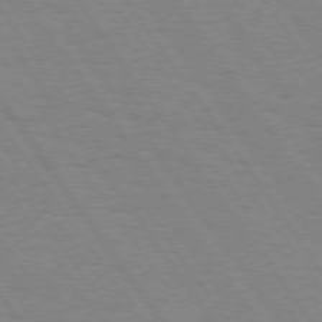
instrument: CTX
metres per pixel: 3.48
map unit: Hpe
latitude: 74.4601
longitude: -137.2159
